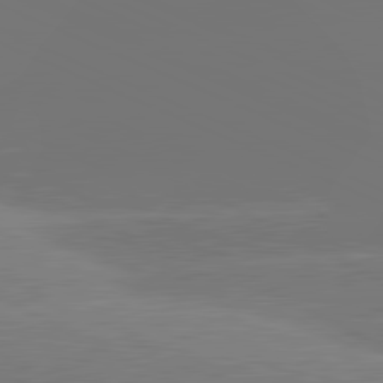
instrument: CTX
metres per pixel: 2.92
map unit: lApd
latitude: 81.3482
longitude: -153.1214
